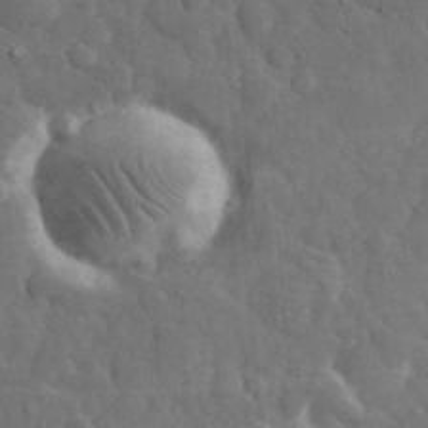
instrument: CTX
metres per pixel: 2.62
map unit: eHh
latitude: 32.6490
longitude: -69.6316
